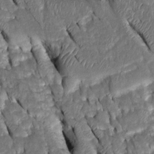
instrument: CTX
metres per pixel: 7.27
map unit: Htu
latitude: -0.9731
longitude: 149.6533
